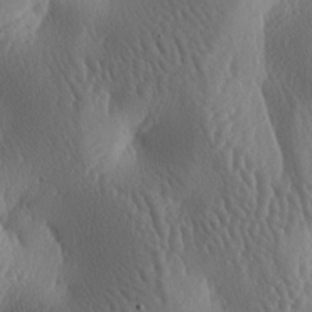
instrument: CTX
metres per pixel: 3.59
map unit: lAa
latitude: -7.3887
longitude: -128.5923
